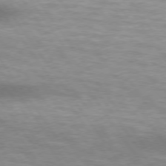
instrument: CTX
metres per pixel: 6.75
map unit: lApd
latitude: 74.9892
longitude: -49.2726
